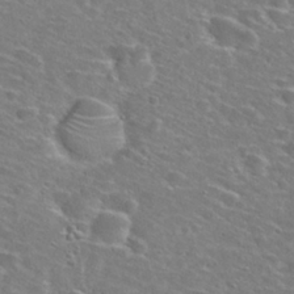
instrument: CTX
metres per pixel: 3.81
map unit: Hto
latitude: 28.3278
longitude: -48.3845
